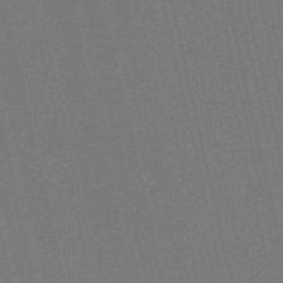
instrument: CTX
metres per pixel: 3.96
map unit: Nve
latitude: -58.5951
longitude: 60.8219
